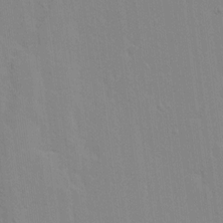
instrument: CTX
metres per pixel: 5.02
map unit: Ave
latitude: 13.3671
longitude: -134.0822
